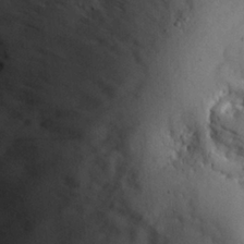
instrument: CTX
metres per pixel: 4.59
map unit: eHh
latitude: 29.7260
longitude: -77.9339
